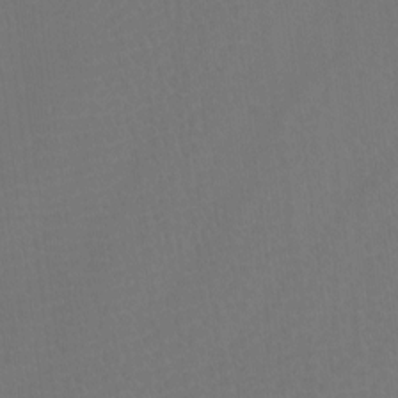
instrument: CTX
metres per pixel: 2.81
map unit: Htu
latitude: -10.6330
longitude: -73.3104
